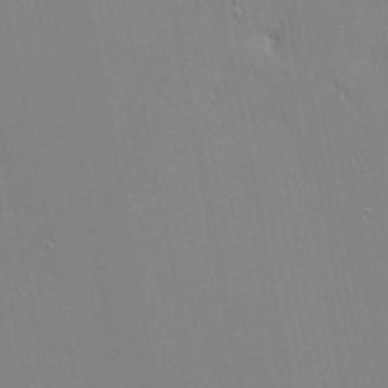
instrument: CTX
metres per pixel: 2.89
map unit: eHh
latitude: -3.2942
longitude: -80.9703
